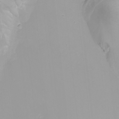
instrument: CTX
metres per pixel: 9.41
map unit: Nhu
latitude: -8.8597
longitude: -79.6127
